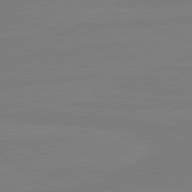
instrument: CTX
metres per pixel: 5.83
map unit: lApd
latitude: 81.5371
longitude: -179.8773
